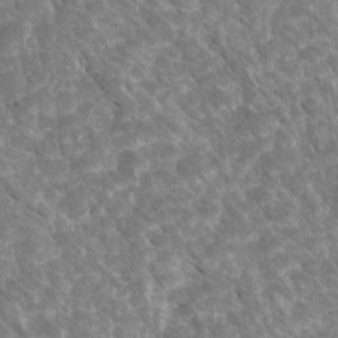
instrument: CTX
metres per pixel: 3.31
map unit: Htu
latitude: 2.3845
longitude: 142.2550
